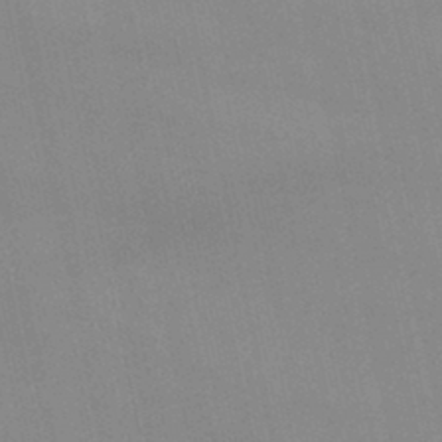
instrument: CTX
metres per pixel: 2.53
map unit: lHb
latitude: -46.1228
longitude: 69.8233
